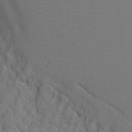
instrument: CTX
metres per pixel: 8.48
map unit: Ht
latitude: 0.1011
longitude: -35.6316
